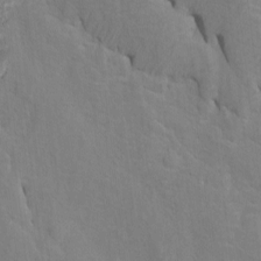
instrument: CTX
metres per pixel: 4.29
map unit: Htu
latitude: -6.7463
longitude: 144.6708
